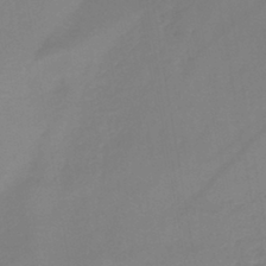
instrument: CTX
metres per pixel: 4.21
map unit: lHb
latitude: -41.6155
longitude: 77.4643
